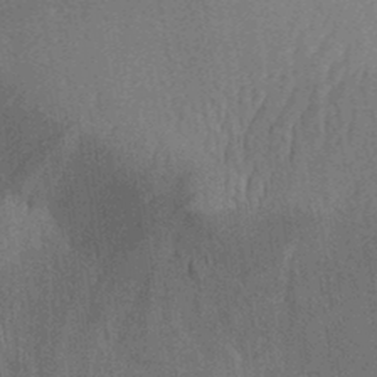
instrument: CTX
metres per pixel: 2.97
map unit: Aa
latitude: 30.0822
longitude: -142.0444
